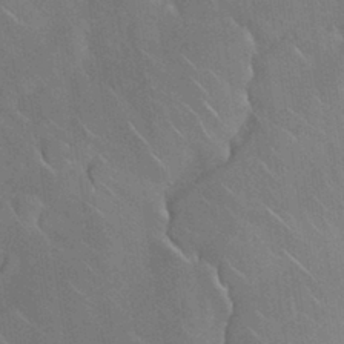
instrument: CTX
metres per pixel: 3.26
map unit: Nhu
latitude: 30.9325
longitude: -57.1214
